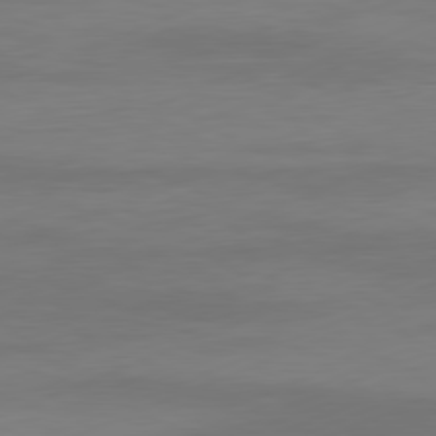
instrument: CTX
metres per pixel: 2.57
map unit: Ap
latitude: -81.6155
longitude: -86.7813
